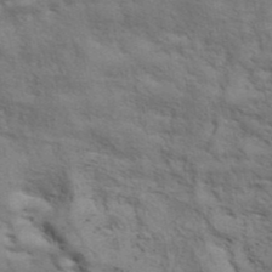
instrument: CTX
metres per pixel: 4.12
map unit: ANa
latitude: 41.9528
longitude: 17.4077
